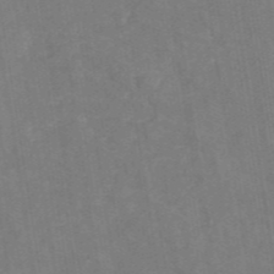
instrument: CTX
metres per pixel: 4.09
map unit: ANa
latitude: 44.3656
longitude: 25.5777
